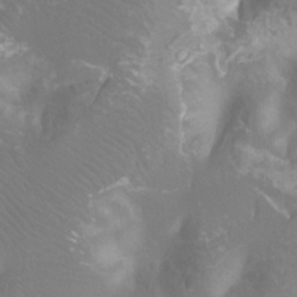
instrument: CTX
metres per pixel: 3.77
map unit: Nhu
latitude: -12.3495
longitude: -72.5924
